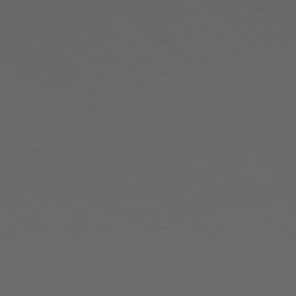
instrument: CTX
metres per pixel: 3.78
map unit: Hpe
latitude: 77.0458
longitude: -166.6679
